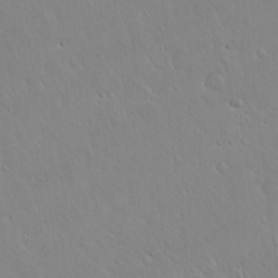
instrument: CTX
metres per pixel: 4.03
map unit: Hto
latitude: 17.2537
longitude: -56.8757
